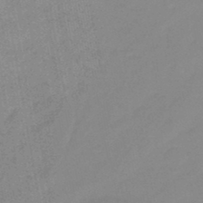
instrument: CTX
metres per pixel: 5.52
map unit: eHb
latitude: -45.9745
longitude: 85.7099
